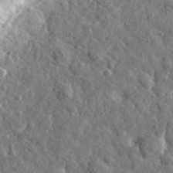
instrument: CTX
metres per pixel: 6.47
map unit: eHh
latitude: 35.4615
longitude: -80.0255
